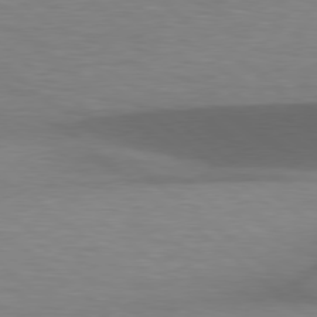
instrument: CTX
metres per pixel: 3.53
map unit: lApd
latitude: 78.5357
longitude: -48.1389
